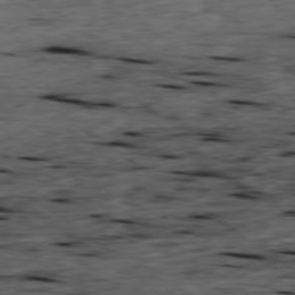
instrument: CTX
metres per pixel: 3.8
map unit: Ap
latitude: -79.3320
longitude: -91.6127
